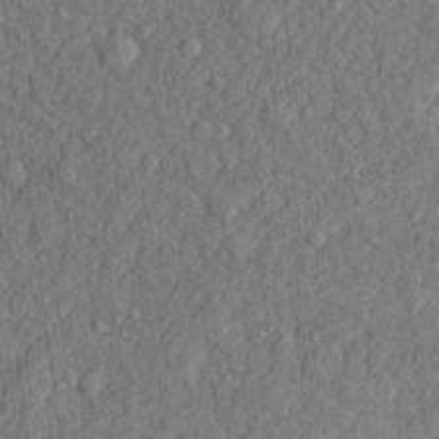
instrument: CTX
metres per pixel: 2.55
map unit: lHvf
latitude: 23.4615
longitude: 142.7652
